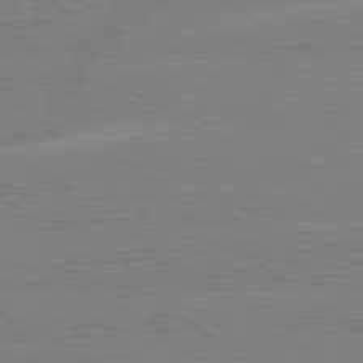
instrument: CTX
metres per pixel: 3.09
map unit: lApd
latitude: 79.1970
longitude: -132.4601
